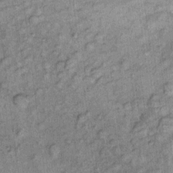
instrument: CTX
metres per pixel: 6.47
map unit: Ht
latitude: 9.9906
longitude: -38.5924
